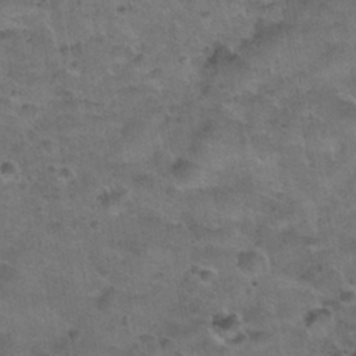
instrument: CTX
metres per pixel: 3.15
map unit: Nhu
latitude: 31.5183
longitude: -53.0648
